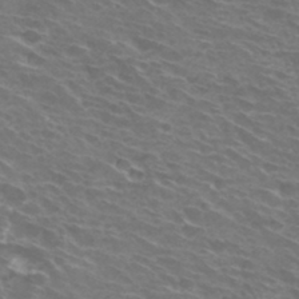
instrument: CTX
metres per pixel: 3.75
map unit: Hto
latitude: 32.9892
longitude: -43.3293
